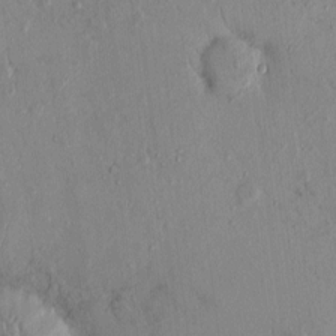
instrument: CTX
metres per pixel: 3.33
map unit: eHh
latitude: -0.0283
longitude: 16.5763
